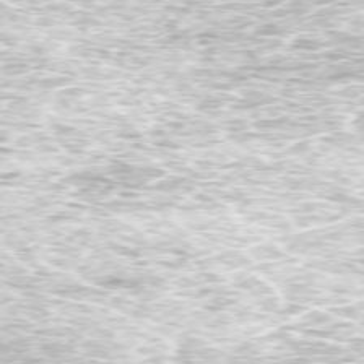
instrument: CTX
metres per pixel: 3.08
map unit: Ap
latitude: -74.8786
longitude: -75.1403
